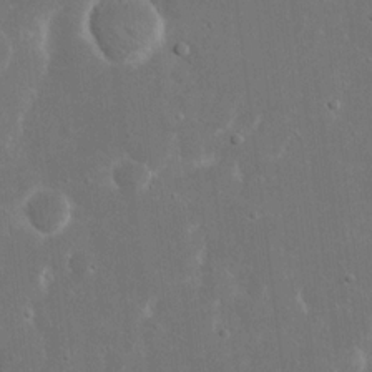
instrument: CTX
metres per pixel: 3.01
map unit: eHh
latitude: 16.5357
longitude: -72.1578
